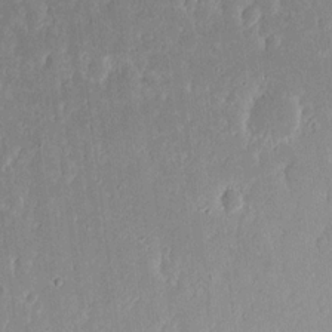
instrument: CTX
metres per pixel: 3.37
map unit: eHh
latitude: 16.7246
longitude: -72.9136
